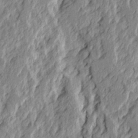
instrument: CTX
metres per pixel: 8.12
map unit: Ave
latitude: 15.5749
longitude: -137.5749
